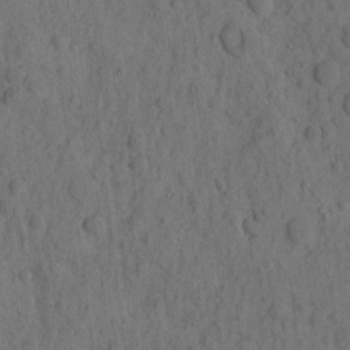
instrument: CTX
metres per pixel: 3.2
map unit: eHh
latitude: -1.7856
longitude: 17.1054
